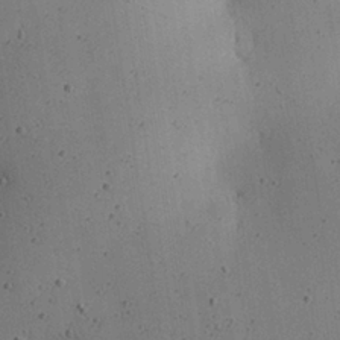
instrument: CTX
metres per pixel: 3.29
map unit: Nhu
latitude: 25.4426
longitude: -71.9906
